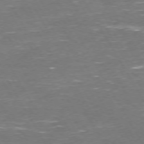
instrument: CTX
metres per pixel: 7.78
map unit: Hpe
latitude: 72.1011
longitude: -124.1011
